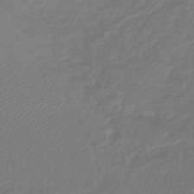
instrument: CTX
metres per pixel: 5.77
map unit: lHb
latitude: -42.9352
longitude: 60.7652
